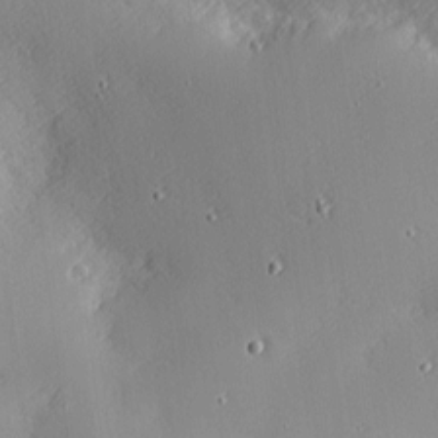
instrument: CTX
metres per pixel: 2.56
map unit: Nhu
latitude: 1.8961
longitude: -74.8569
